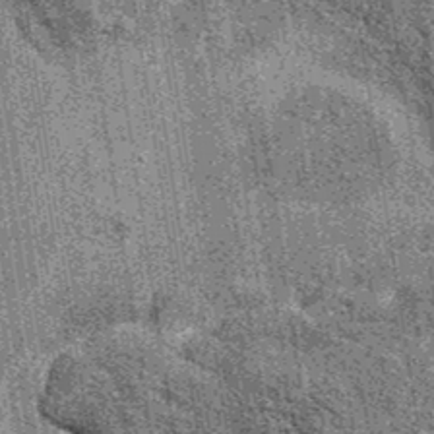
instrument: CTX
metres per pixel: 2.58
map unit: eAb
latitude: 37.8205
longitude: 107.4265
